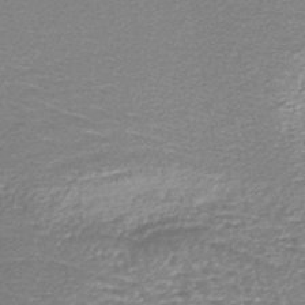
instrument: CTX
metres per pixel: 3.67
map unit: lHb
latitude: -44.1606
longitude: 77.5399
